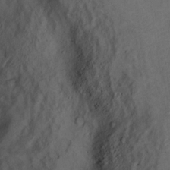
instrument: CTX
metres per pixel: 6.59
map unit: Ht
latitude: 11.4238
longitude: -32.0444
